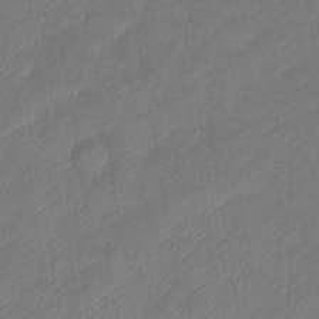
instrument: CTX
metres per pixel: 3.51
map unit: eHb
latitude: -41.4076
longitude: 81.5021
